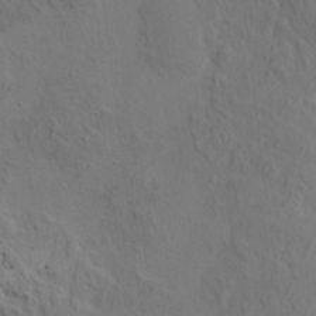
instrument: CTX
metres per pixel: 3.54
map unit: HNhu
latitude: 6.9892
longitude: -0.3845
